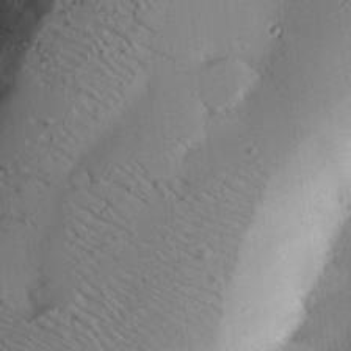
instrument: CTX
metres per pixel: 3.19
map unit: eHh
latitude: 22.7246
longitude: -90.9892
